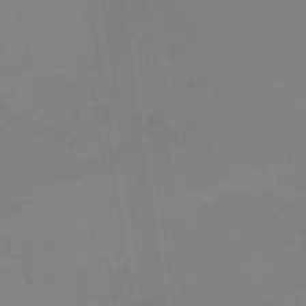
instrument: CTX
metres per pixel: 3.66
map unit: eHb
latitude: -45.0864
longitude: 86.2362
